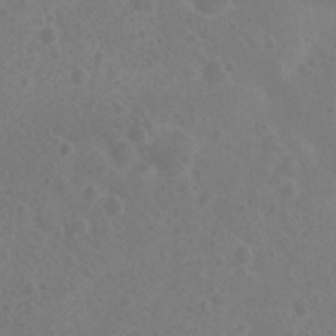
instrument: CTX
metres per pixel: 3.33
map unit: Nhu
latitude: 2.2144
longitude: -14.7247
